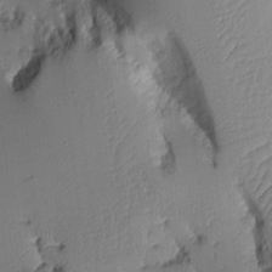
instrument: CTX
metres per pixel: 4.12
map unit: Aa
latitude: 10.3090
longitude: -127.1781
